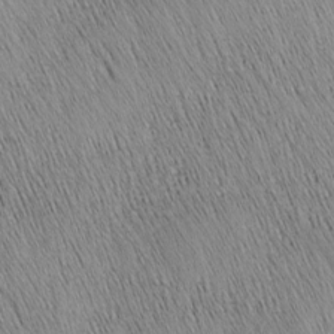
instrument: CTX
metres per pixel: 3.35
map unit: Nhu
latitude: -4.2928
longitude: -150.1577
